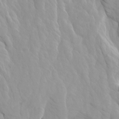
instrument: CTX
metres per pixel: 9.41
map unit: Htu
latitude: -4.0661
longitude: -72.5924
